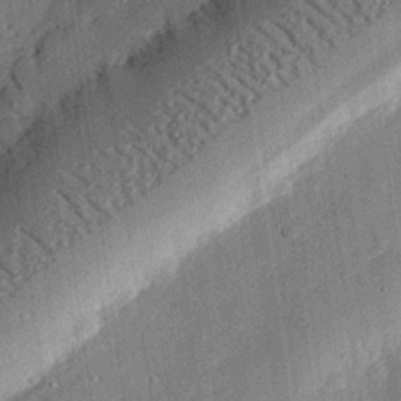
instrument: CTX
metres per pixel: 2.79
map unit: eHh
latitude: 27.3293
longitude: -81.7261
